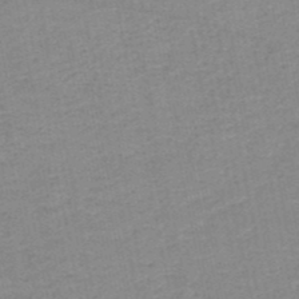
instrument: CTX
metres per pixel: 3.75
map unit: HNb
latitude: -50.0283
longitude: -49.2915
